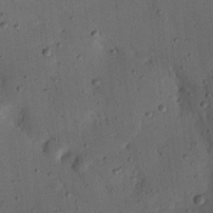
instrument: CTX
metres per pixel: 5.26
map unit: Nhu
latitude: 18.2522
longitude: -78.4979
